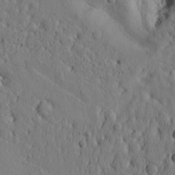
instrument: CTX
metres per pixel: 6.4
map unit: Htu
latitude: -2.5384
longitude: 170.7652
